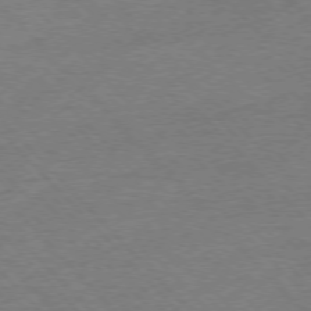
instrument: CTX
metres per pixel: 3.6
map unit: Ap
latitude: -77.1620
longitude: -95.1970
